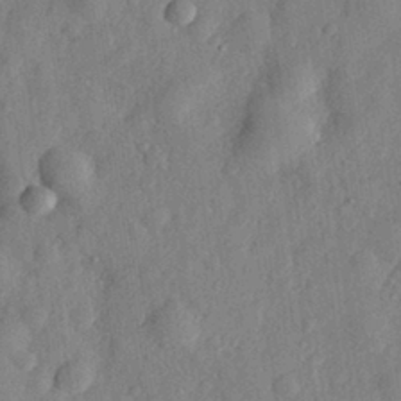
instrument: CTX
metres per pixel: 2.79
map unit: eHh
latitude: 28.9136
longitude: -74.4601
